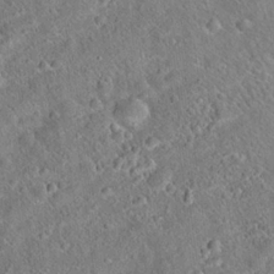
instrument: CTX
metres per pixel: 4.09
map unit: Hto
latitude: 20.1578
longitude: -53.4049
